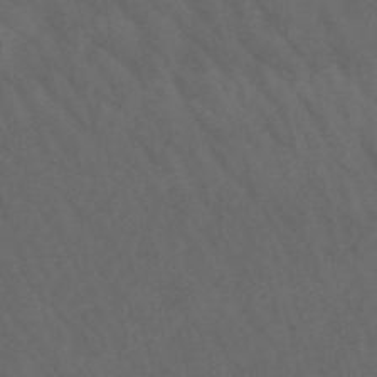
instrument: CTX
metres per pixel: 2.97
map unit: lHb
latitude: -47.6155
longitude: 70.4251
